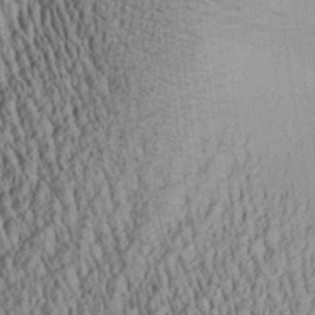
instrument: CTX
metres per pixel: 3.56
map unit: Aa
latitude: 28.4412
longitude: -136.4412
